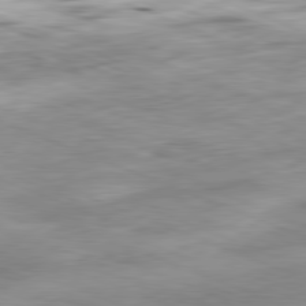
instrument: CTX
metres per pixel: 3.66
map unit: Ap
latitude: -81.8612
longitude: -80.2900
